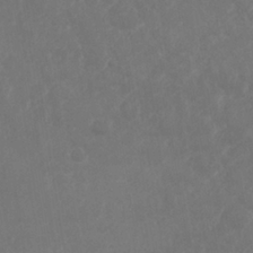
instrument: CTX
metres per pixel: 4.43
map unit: Nhe
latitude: -35.9178
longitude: -177.6316
